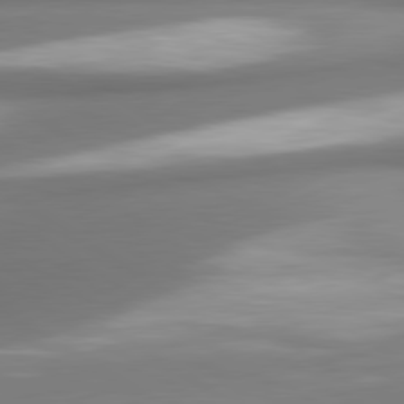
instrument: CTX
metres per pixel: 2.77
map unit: lApd
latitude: 80.1767
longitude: 179.5777
